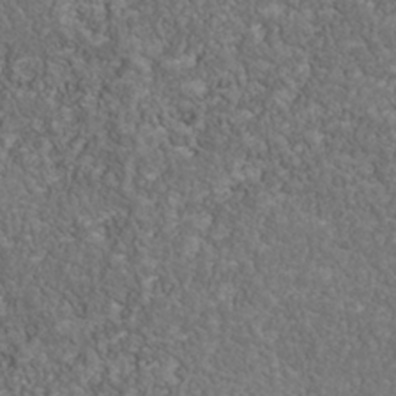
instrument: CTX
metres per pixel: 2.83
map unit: Nhu
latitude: -39.9556
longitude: -85.0459
